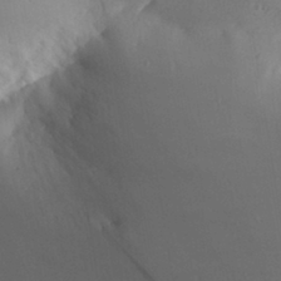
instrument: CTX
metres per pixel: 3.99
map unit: Aa
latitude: 30.1200
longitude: -143.7261
